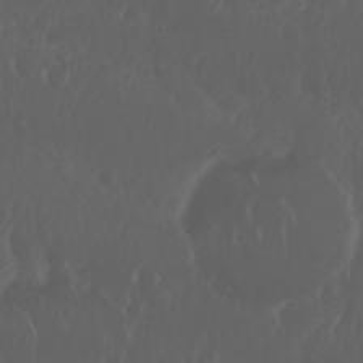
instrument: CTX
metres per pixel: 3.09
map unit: Nhu
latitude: 29.5560
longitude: -57.3859
